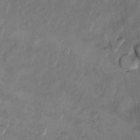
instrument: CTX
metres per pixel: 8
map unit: Ht
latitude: 11.2726
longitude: -32.0255
